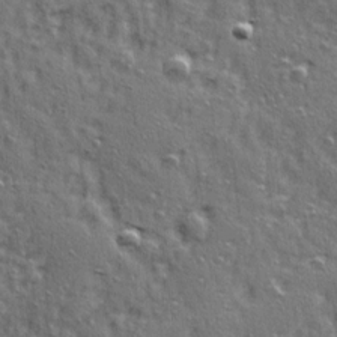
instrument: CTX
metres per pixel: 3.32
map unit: Ave
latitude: 15.6883
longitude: -104.8380
